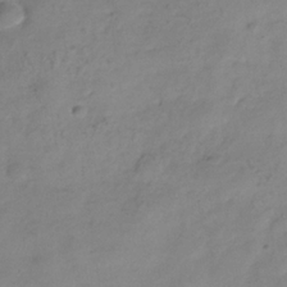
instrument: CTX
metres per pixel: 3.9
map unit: Hve
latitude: -33.0676
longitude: 90.8408
